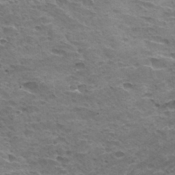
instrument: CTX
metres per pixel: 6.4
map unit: Hto
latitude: 32.2900
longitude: -40.0255
